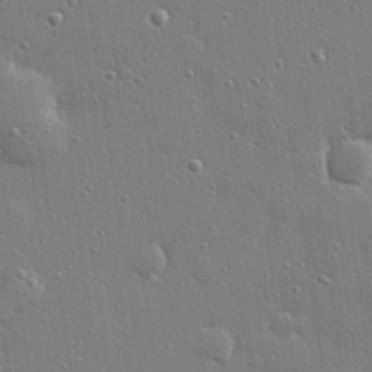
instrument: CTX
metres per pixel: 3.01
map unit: Hve
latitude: 28.4412
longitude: -90.8002
